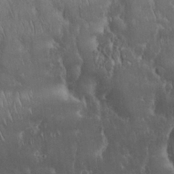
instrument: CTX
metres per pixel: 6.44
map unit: Nhu
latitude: 28.6112
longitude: -67.3859
